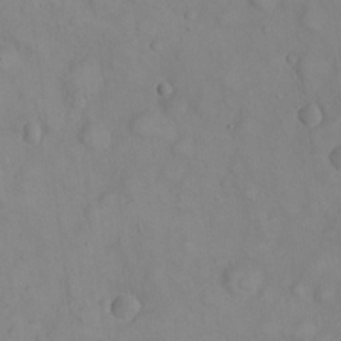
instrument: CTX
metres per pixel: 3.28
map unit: eHh
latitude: 22.6112
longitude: -59.4615
